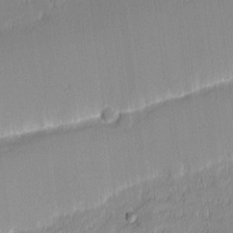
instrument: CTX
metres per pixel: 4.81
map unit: eHh
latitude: -1.1243
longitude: -83.7827
